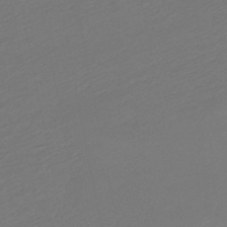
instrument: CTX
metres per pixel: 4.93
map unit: eHb
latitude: -49.8801
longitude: 83.2943
